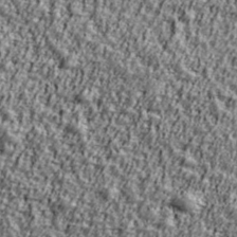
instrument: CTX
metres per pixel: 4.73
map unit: Ave
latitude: 42.1200
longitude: -112.3467
